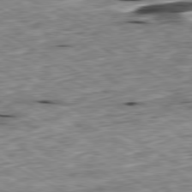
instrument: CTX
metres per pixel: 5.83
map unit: Ap
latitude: -80.6141
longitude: -87.9528
